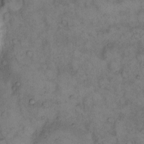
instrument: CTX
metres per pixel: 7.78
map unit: eHh
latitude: 12.5735
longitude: -63.8773
